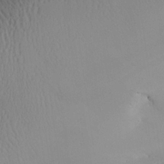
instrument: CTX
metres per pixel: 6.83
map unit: Aa
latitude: 25.8961
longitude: -133.6127
